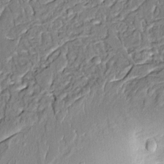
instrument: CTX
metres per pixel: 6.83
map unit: Aa
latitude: 9.1970
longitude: -132.9514
